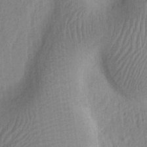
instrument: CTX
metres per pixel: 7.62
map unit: Ht
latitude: 8.4979
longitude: -75.9150
